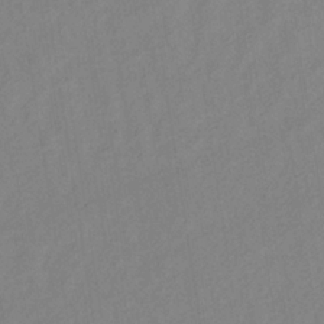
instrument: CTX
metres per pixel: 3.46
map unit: lHb
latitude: -34.6896
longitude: 72.0850
